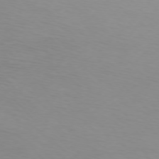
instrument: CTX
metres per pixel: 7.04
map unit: Ap
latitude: -75.5399
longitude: -69.2915
